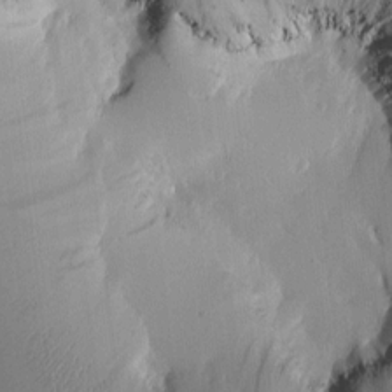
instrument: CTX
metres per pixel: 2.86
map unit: Htu
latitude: -0.7086
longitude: 171.6722
